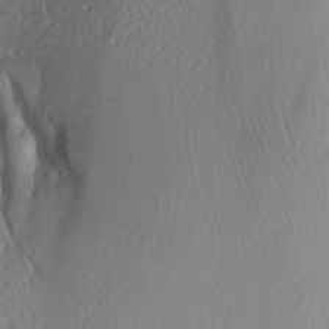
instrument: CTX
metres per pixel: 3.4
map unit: Aa
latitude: 26.3656
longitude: -133.4804
